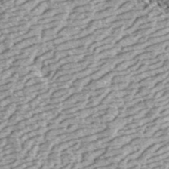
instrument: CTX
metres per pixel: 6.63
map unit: ANa
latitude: 43.8583
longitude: 37.3131
